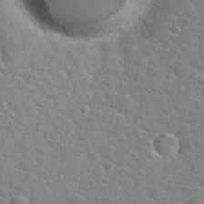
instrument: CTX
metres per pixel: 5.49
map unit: Hto
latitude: 25.0269
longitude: -47.8206
